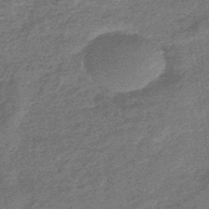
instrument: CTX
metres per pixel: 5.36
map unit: eHb
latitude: -45.8800
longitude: 88.7274
